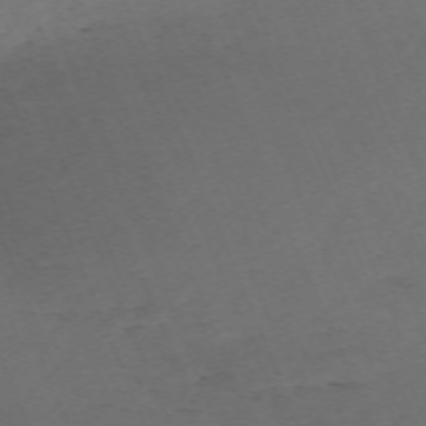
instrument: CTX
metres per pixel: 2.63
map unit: Nhu
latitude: -68.0850
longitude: 38.3684
